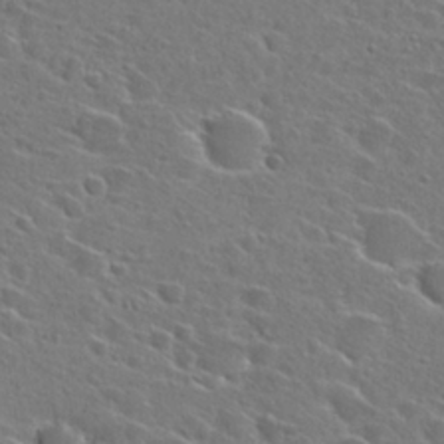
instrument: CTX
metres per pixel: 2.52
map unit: Hto
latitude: 26.4601
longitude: -46.8191
